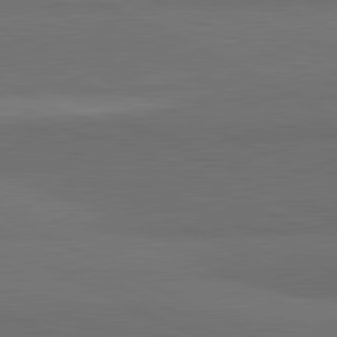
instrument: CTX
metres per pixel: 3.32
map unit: lApd
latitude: 82.0255
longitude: 158.8408
